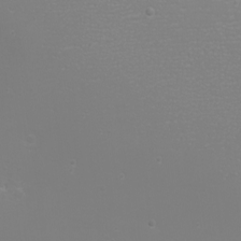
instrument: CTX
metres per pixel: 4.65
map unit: eHh
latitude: -6.6707
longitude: -79.4616
